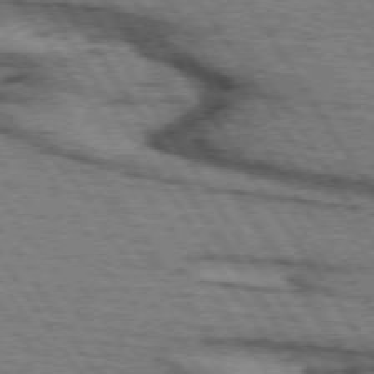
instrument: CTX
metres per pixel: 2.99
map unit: lApd
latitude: 73.9906
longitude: -77.9528
